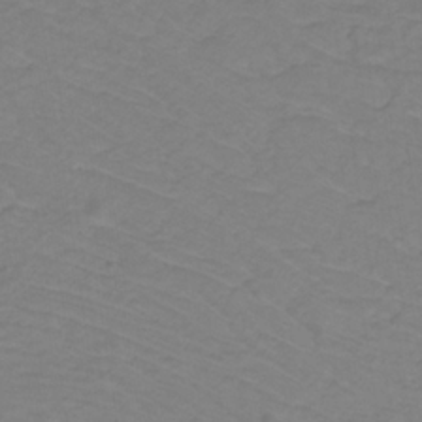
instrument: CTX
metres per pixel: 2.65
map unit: lHb
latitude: -31.1242
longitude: 65.0865
